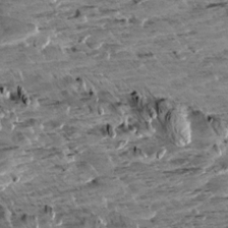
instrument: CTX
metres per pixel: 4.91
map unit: Aa
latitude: 10.1578
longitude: -141.0269
